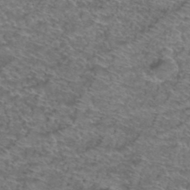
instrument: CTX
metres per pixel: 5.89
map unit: Hto
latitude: 39.3671
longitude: -43.4427
